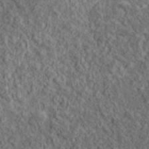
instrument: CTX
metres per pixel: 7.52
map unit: lHvf
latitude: 38.1767
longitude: -90.1200
